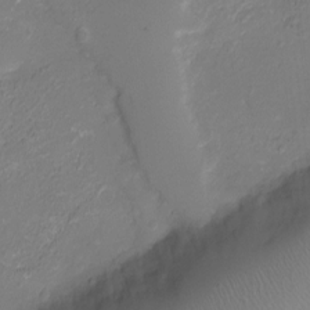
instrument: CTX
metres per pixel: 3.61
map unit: Ht
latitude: -6.4440
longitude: -25.5371
